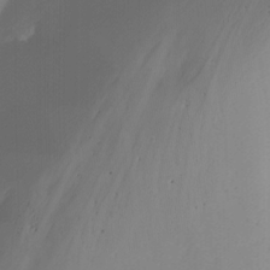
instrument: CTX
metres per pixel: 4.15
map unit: Nhu
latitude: -14.7086
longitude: -53.5182
